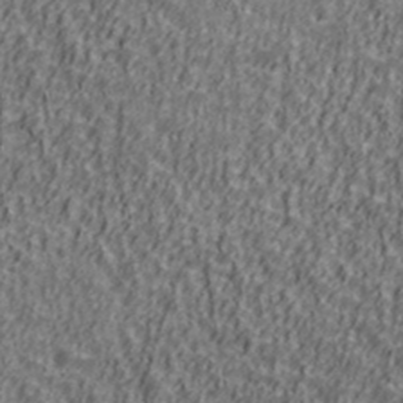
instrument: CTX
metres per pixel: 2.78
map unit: Ave
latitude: 41.4804
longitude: -112.6679
